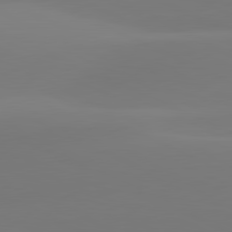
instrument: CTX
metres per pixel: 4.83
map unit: lApd
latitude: 81.4993
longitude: 128.8408
